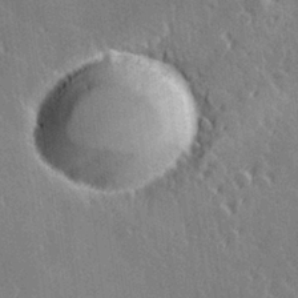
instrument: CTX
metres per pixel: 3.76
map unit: Hve
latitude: 27.9150
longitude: 145.8800
